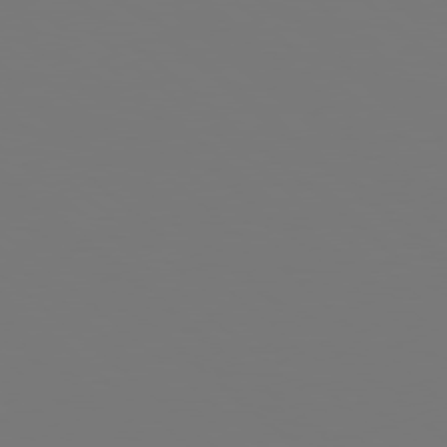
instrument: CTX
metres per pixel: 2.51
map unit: Hpe
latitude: 78.3090
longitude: -163.1404
